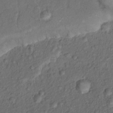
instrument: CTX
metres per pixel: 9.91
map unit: Hto
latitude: 14.5357
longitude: -29.9339
